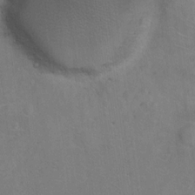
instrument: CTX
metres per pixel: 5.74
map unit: Hto
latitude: 14.7058
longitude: -41.5938
